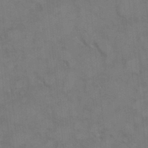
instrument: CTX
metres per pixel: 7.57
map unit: HNhu
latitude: 2.5734
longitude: 9.3510
